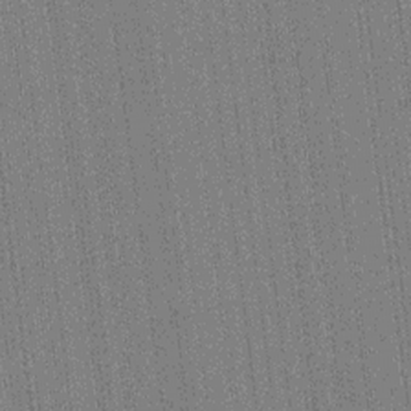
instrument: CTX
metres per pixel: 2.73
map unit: HNhu
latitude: 14.7813
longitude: 13.1242
